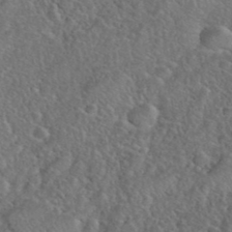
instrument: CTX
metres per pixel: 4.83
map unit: eHh
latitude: 40.5167
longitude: -57.9717
